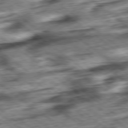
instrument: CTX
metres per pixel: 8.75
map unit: Ap
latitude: -79.0675
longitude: -76.5168
